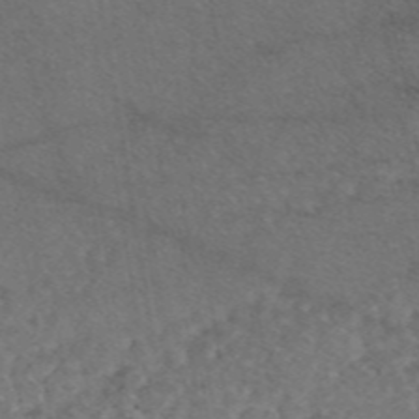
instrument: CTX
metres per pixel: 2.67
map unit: eAb
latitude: 47.4238
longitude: 111.3509
